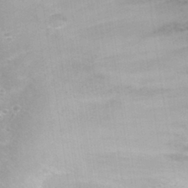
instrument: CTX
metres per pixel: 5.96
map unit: Nhu
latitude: 30.8569
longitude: -53.1970
